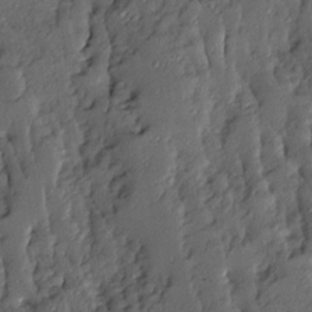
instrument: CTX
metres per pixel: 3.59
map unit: Ave
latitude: 13.6316
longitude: -134.5168
